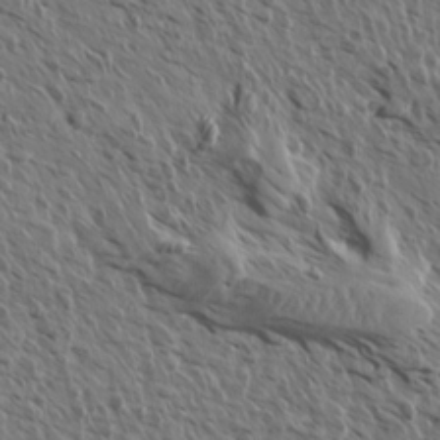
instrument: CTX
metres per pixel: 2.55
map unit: Aa
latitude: 14.1200
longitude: -143.3293
